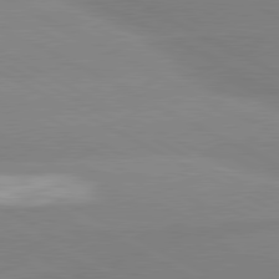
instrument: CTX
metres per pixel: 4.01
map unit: lApd
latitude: 80.6490
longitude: -154.1767
